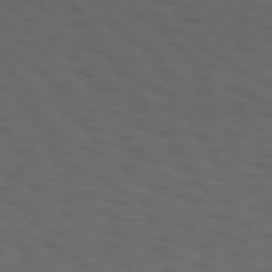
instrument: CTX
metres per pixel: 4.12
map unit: Hpe
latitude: 74.0822
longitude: -130.6491
